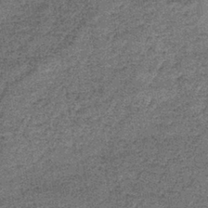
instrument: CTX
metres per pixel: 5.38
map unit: lHb
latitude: -38.1228
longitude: 65.7289
